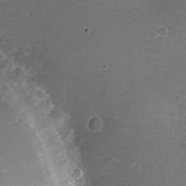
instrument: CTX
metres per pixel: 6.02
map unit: eHh
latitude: -11.6722
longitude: -61.2915
